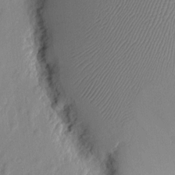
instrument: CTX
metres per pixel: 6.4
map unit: eHh
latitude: 7.1592
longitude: -75.0836
